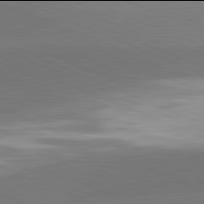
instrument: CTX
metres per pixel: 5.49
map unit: lApd
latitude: 81.9906
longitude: -155.5938
